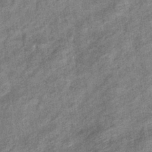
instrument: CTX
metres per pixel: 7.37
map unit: eHb
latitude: -38.2740
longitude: 79.0675
